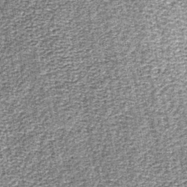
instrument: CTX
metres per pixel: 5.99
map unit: lHb
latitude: -39.8422
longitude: 64.9353
